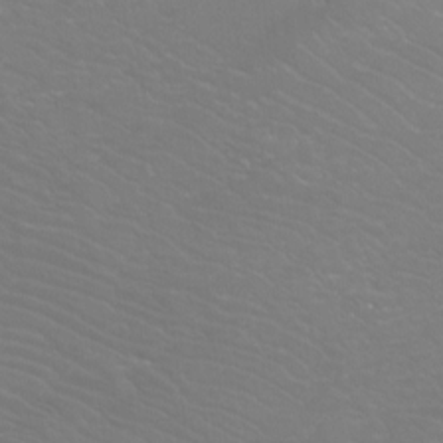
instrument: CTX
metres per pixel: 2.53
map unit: Htu
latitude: -12.4818
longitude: -71.3481
